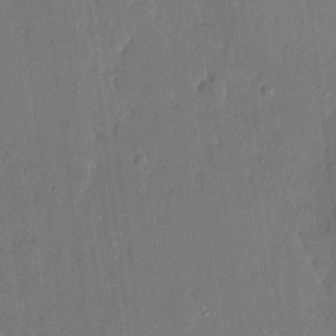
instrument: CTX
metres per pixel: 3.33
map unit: HNhu
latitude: 7.2348
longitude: 3.6343
